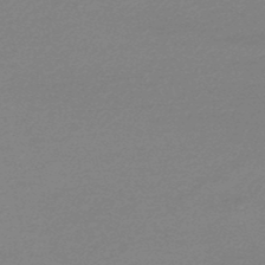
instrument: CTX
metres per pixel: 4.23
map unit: lHb
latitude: -47.7666
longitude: 67.9178
